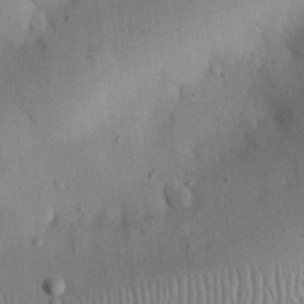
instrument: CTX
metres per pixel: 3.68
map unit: eHh
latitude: 25.2348
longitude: -70.6490
